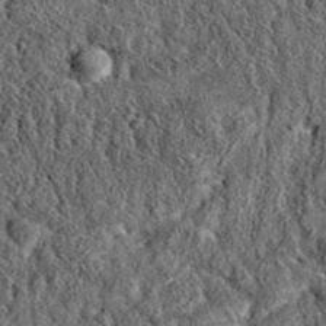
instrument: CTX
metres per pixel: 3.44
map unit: eAb
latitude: 37.3481
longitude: 110.1228
